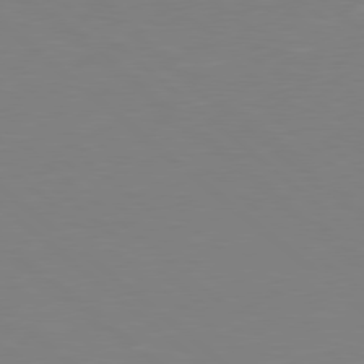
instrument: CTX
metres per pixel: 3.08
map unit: Hpe
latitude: 78.8002
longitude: -165.4237
